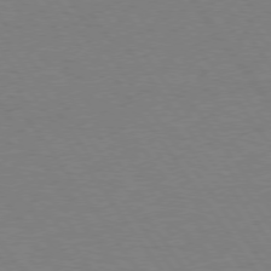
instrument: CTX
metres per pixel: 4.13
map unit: Hpe
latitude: 74.5546
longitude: -140.8380
